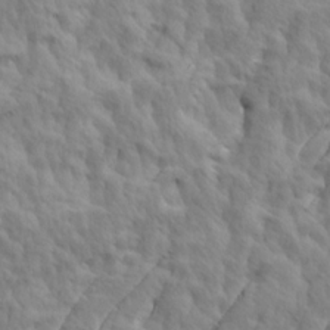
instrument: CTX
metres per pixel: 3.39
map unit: Ave
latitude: 14.5735
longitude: -135.6694
